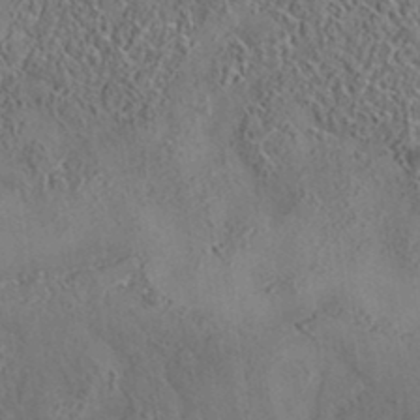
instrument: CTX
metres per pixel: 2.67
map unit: eAb
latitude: 35.3481
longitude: 109.7855
